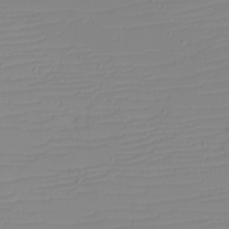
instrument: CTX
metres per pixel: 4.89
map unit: eHh
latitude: -6.0850
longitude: -84.5168
